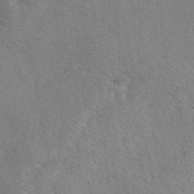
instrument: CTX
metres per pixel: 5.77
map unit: eAb
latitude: 50.3467
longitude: 108.6518
